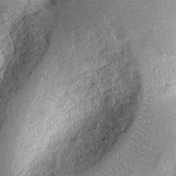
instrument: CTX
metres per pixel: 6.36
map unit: eHh
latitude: 9.4238
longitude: -74.4412
